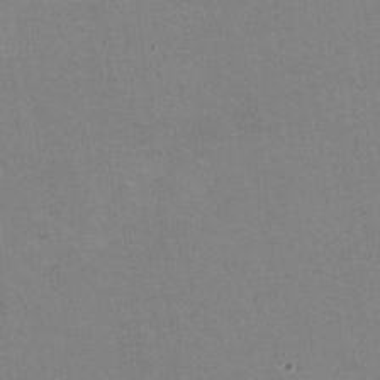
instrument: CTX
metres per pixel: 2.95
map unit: HNhu
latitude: -1.5211
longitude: -3.0458
